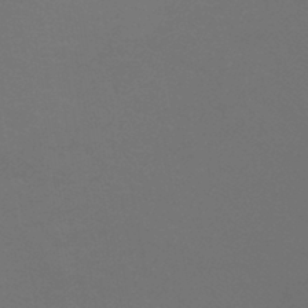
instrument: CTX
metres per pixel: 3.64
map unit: lHb
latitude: -41.5021
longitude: 77.3132
